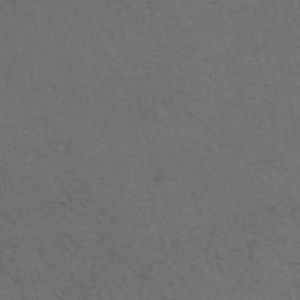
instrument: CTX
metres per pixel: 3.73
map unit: ANa
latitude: 51.8961
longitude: -71.5182
